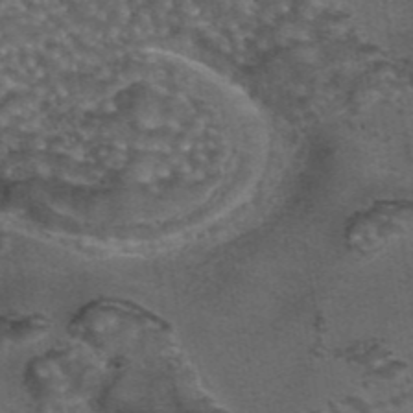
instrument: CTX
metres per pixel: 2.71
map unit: eAb
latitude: 43.6694
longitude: 105.2943
